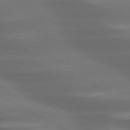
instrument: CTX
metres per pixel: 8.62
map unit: lApd
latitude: 79.6694
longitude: -118.9702
